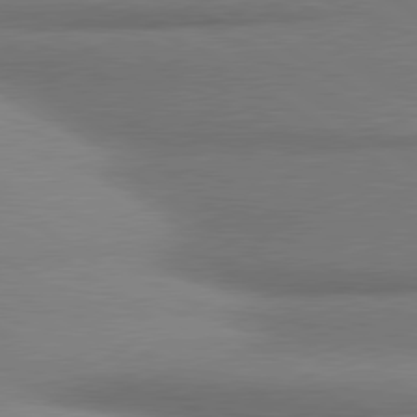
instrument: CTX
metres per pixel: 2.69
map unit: lApd
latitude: 80.1011
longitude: 176.1417
